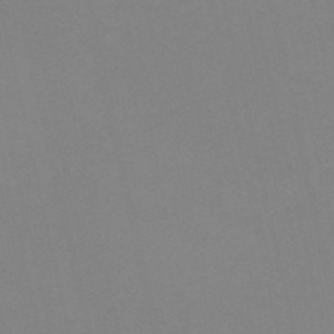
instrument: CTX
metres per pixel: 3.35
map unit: HNb
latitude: -53.1809
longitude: -50.2333
